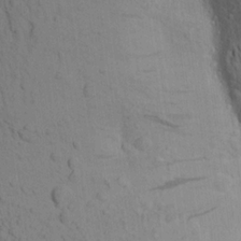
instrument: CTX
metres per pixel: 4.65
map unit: Aa
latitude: 18.9891
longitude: -149.1970
